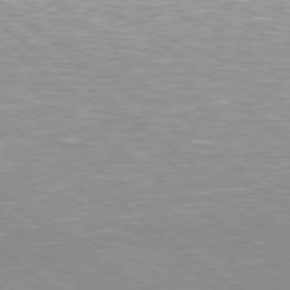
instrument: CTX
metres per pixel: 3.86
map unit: Hpe
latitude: 79.5182
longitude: -128.4223
